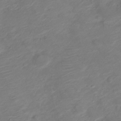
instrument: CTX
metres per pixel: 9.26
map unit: Nve
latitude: -19.9556
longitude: 105.7855
